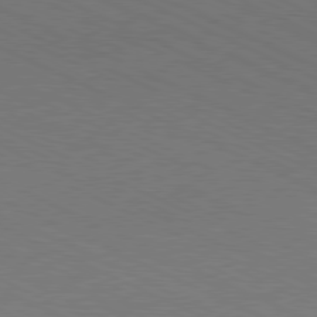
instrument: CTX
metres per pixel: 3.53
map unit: Hpe
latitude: -81.4455
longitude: 14.8975
